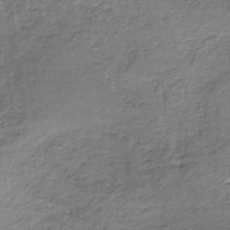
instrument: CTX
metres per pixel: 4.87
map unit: lHb
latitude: -36.5762
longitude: 60.7274
